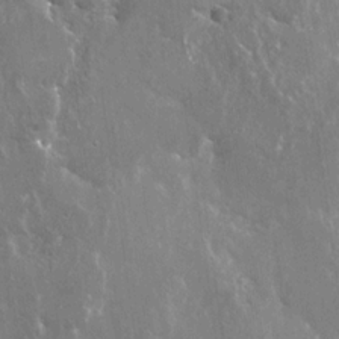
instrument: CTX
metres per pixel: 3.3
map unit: Nhu
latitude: -29.1431
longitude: -80.2711
